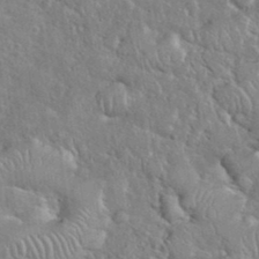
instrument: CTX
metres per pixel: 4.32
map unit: eHh
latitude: 37.2726
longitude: -61.8016
